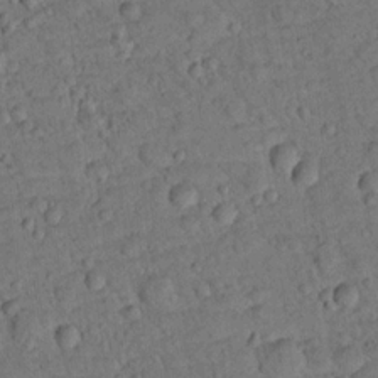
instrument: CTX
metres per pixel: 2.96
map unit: lHvf
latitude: 13.7072
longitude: 178.2739
